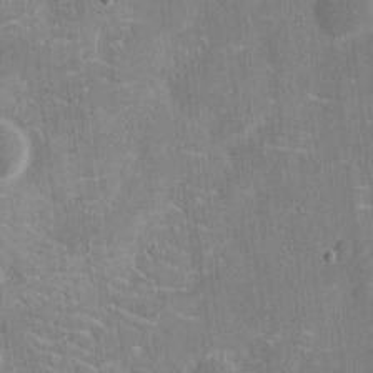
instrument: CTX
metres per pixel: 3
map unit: eHh
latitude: 6.8569
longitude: -67.9906
